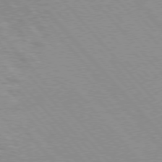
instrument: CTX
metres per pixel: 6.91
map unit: lApd
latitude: 76.1389
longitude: -86.4223
